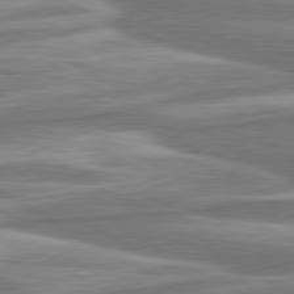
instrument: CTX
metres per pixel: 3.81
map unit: lApd
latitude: 80.4979
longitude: -178.1011
